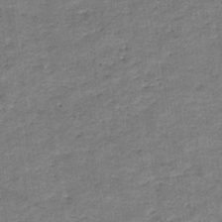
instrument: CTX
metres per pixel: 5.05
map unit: eHb
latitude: -36.9163
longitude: 77.2754
